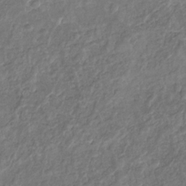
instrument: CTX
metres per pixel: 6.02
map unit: Nhu
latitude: -31.1620
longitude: -60.6490
